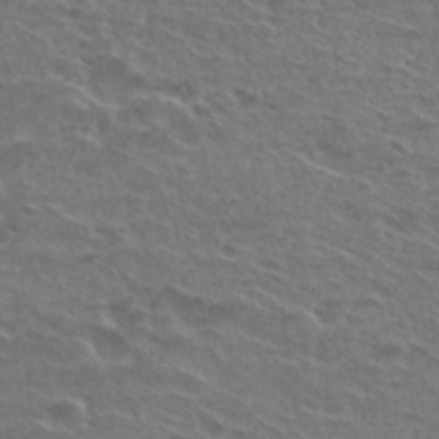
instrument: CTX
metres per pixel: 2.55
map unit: Nhu
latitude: 29.8205
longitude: -48.7246
